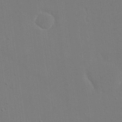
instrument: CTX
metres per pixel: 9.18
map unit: eHh
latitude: 19.1781
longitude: -69.5938
